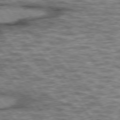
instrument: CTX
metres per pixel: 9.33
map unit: lApd
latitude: 75.5560
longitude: -48.2900
